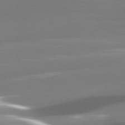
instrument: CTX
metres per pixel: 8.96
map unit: lApd
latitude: 82.4223
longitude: -145.2726
